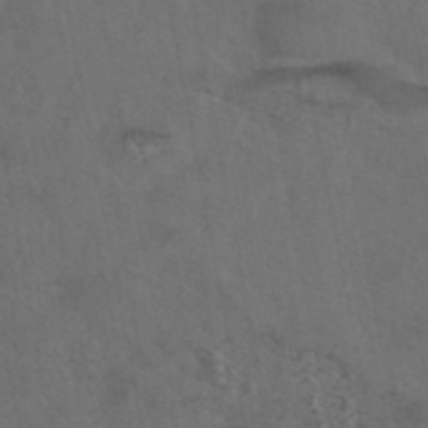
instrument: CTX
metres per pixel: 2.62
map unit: eAb
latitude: 43.3104
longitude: 104.6140
